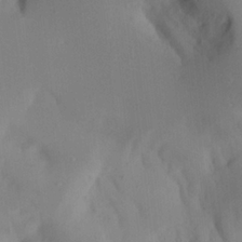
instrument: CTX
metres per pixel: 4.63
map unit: Aa
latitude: 22.0444
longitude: -146.3468
